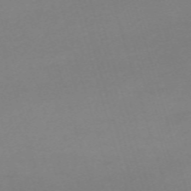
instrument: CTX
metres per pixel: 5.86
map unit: eHh
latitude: -61.8422
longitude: 50.9920
